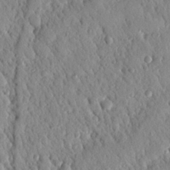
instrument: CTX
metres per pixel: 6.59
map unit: Nhu
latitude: 21.6883
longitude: -77.6316
